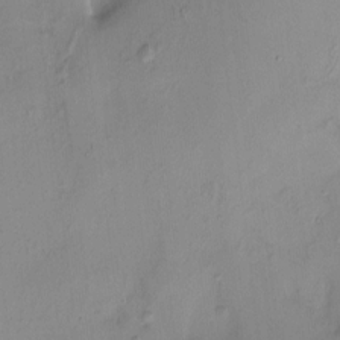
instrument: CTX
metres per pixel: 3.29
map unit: HNhu
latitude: 4.1011
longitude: 5.8611
